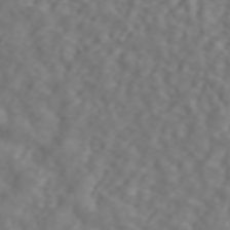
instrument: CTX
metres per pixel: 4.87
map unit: ANa
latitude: 44.4979
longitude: 22.1228
